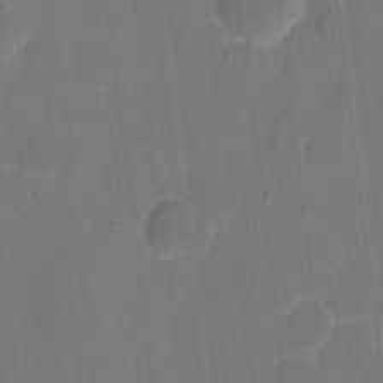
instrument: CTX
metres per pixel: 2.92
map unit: eHh
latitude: 6.5168
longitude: -66.3089
